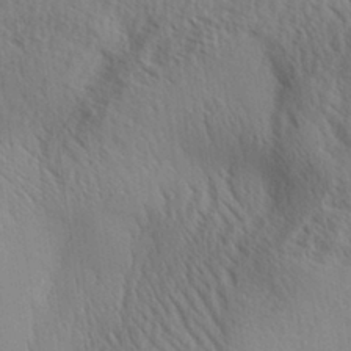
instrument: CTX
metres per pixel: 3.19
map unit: Aa
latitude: 30.9514
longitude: -140.8191
